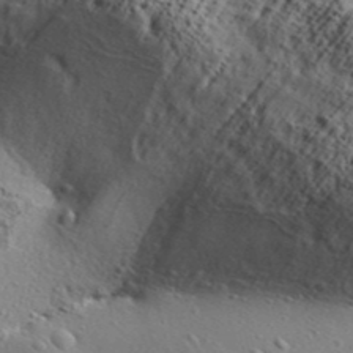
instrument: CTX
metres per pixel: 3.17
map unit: Aa
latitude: 32.1389
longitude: -134.9702
